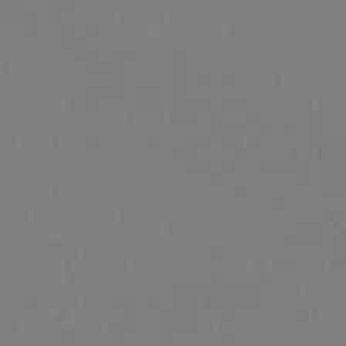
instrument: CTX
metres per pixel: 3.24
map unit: HNb
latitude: -51.7855
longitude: -42.6680
